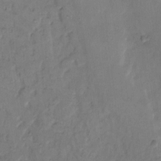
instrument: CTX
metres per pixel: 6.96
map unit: eHh
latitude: 9.0081
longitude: -62.7813
